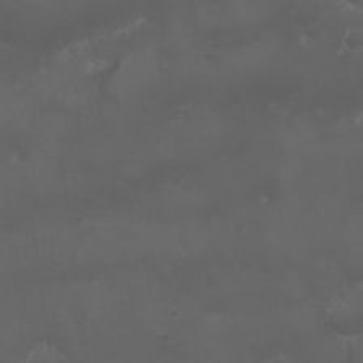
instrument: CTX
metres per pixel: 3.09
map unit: Nhu
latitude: 22.4979
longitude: -64.2711
